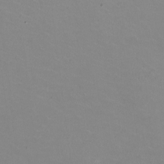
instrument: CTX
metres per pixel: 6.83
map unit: HNhu
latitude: -1.7100
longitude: -2.8380
